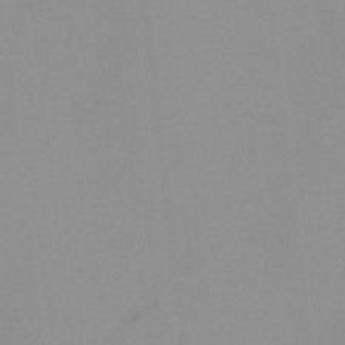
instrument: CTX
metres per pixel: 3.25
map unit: HNhu
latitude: 7.7261
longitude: 11.0109
